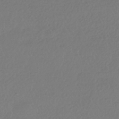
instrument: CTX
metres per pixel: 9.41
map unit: HNhu
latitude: -42.4062
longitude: 97.1242
